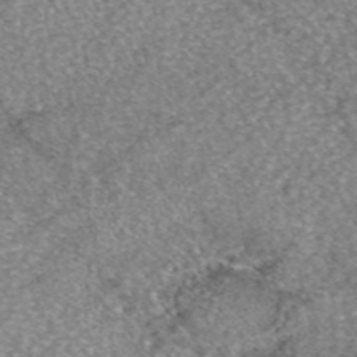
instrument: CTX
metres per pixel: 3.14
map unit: eAb
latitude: 46.1200
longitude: 103.4077
